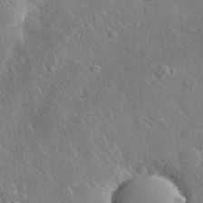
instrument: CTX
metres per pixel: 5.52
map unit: lHvf
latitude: 32.7246
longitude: -85.8961
